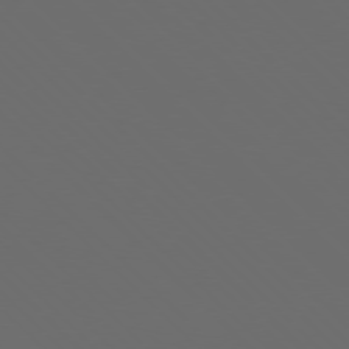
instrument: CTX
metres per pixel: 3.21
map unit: Hpe
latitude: 76.6301
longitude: -168.3279
